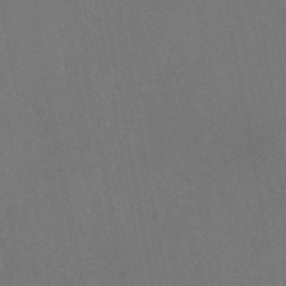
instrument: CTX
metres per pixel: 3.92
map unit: eAb
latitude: 47.0648
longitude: 108.9542
